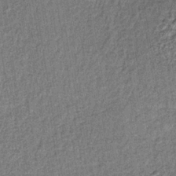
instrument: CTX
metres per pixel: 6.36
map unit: lHb
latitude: -35.5588
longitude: 63.0297
